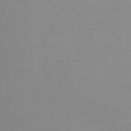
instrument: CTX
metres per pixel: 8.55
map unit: Ht
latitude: -15.1243
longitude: -49.3104
